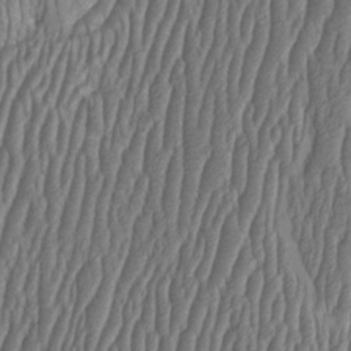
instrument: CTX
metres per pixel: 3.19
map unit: HNhu
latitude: -1.3321
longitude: 13.4266
